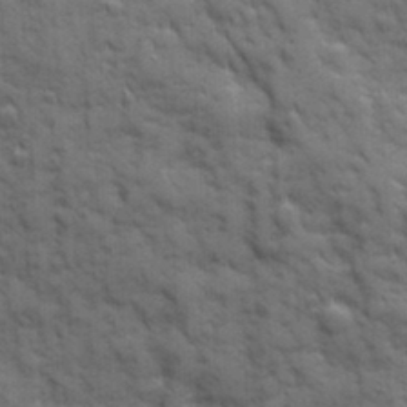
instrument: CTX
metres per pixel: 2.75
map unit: Ave
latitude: 19.5560
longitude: -133.2348
